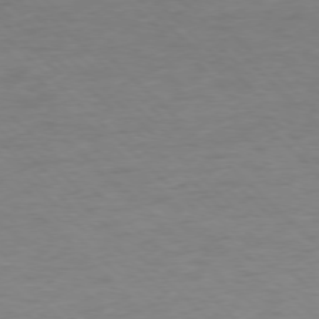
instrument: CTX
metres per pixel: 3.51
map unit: Hpe
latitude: -77.4076
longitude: -13.4049
